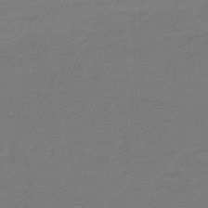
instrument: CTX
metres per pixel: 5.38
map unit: lHb
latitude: -42.4628
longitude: 52.6707
